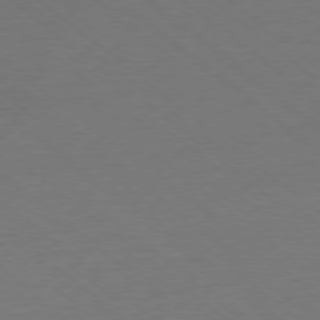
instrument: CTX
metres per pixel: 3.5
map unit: Ap
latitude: -78.3117
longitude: -96.2711
